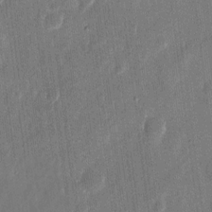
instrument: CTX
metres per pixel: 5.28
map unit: eHh
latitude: 11.3482
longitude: -70.7813
